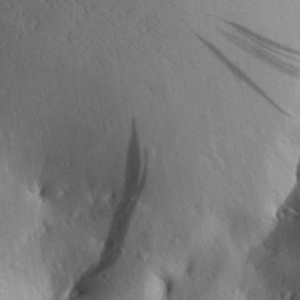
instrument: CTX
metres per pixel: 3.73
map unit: Aa
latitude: 28.3089
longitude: -131.0837
